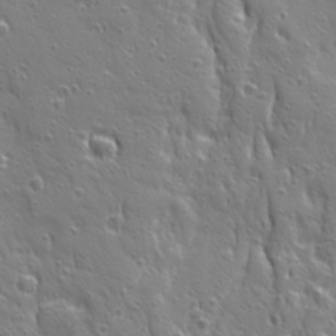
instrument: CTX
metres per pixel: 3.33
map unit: Ave
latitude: 22.6868
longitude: -135.0647
